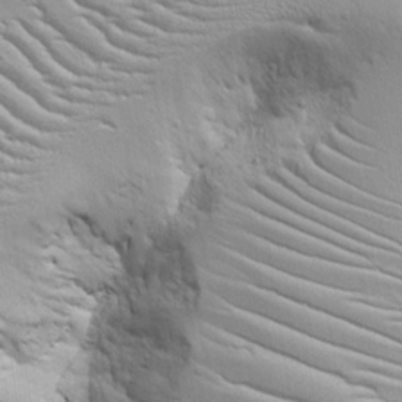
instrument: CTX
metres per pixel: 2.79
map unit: lAvf
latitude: 16.4979
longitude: -125.7827
